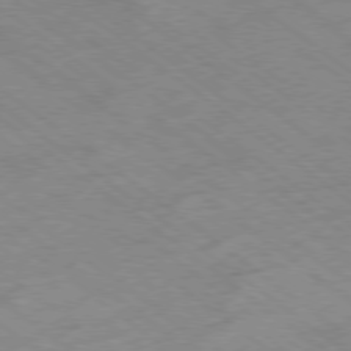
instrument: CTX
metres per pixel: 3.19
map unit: Hpe
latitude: -78.3684
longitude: -22.4412
